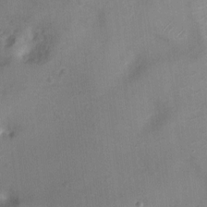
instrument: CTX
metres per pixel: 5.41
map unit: Nhu
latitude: 4.9136
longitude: -16.3278
